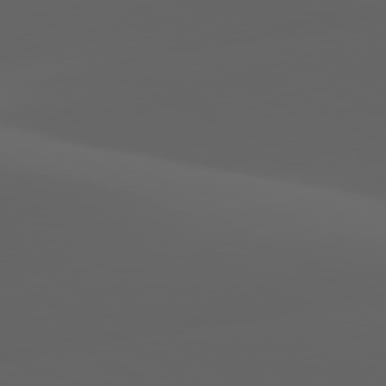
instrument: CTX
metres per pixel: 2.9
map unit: lApd
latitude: 80.0255
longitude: -93.5749
